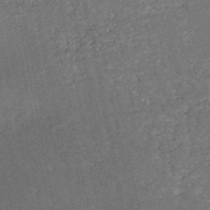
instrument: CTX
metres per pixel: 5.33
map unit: HNb
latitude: -51.6344
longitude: -49.2915
